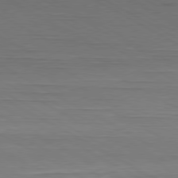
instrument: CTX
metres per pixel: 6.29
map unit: Hpe
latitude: -80.7086
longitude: 20.9730
